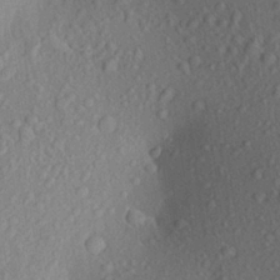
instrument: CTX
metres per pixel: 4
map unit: Aa
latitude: 25.2348
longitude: -147.9151
